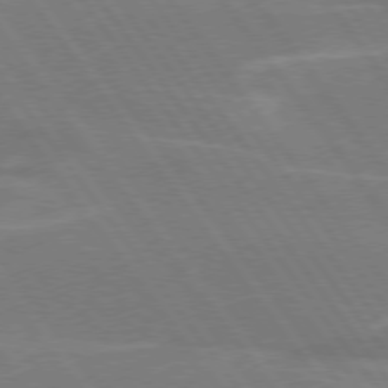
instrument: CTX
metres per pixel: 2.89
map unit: lApd
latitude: 75.1214
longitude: -67.2159
